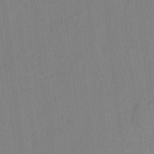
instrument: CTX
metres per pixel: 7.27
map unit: Nhu
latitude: -13.0864
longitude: -24.1955
